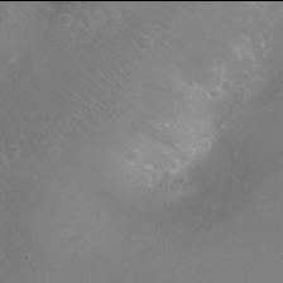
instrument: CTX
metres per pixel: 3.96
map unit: Ht
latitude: -6.0094
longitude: -19.4993
